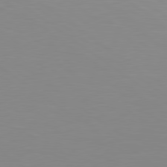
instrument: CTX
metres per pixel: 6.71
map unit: lApd
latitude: 79.4805
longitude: -124.3089
